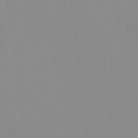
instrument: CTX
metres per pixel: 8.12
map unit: HNhu
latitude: 6.5357
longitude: 2.1416
